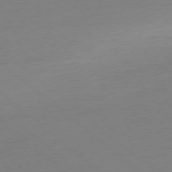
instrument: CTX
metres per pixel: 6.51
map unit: Ap
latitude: -77.9178
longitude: -76.8191
